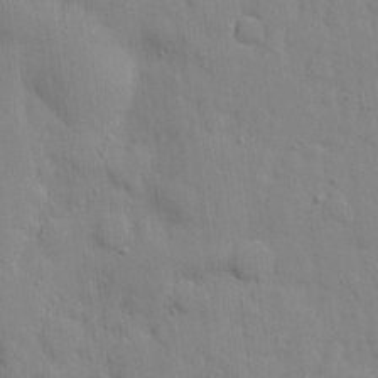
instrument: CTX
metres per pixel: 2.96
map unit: eHh
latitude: 6.1767
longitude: -72.2523
